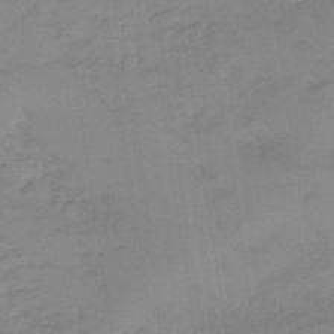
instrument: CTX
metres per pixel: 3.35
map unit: eHb
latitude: -45.1053
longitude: 86.3684
